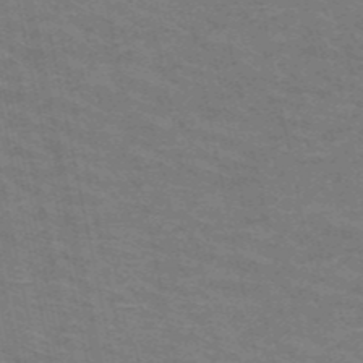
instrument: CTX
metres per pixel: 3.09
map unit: HNb
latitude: -53.7855
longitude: -45.1781
